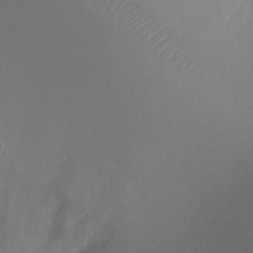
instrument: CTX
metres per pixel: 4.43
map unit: Ht
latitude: -8.5007
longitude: -31.6316
